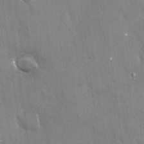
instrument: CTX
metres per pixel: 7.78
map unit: Nhu
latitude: -28.3495
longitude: -80.4601
